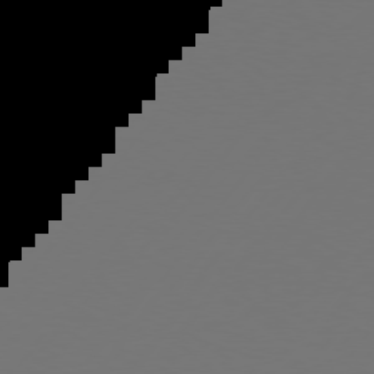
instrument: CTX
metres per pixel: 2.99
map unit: Hpe
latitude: 75.7261
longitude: -130.0822
